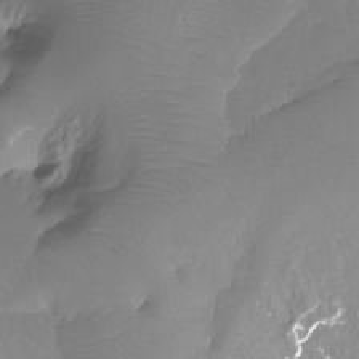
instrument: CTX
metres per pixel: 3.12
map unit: Ht
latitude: -13.1998
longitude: -45.1970
